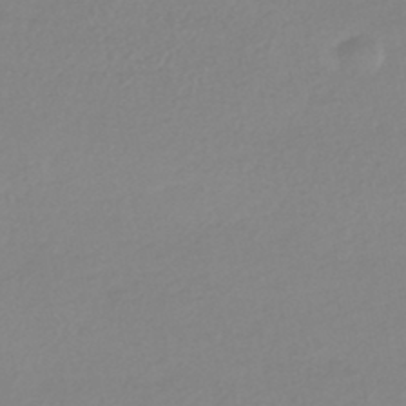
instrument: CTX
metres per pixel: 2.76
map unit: HNhu
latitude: -44.0661
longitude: 95.3131
